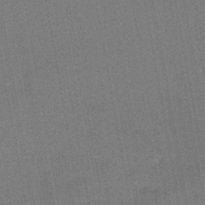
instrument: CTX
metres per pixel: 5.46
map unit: HNb
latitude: -47.4832
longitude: -39.3671
